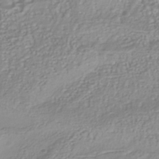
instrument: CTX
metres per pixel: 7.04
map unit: Nhu
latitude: -40.6329
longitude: -84.6869
